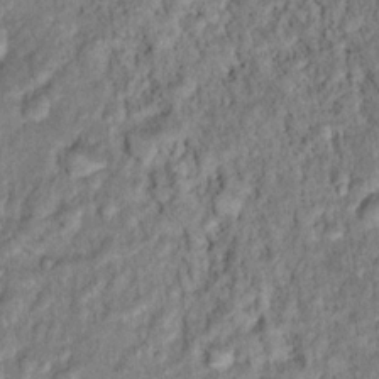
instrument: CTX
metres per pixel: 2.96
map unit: Hto
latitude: 15.1215
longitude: -34.2333
